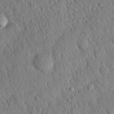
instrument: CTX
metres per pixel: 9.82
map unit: Nhu
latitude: 21.1214
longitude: -77.9528
